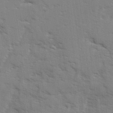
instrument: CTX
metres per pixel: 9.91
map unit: Ave
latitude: 2.0633
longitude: -110.2334
